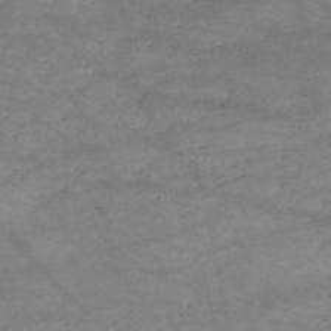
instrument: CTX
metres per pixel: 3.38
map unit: HNb
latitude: -53.1809
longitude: -41.6693
